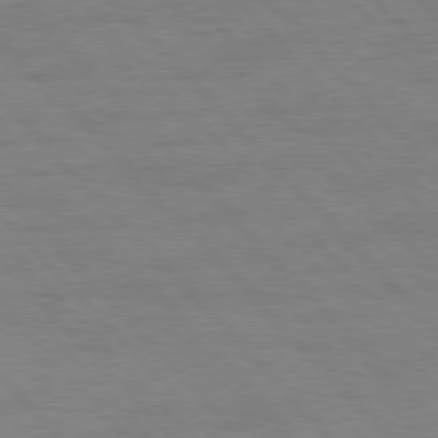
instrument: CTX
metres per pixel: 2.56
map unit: Hpe
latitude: 76.8380
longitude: -154.2333
